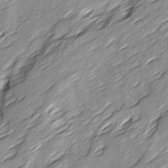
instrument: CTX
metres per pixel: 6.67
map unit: Ave
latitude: 15.6694
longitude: -137.0459
